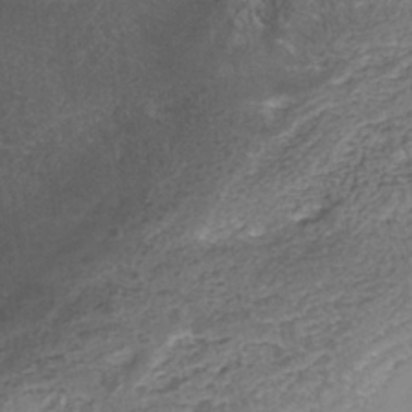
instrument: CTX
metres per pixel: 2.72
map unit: Nhe
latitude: -41.3887
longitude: -110.7058
